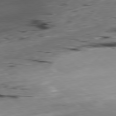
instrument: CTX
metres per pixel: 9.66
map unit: Ap
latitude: -79.0486
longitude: -92.1200
